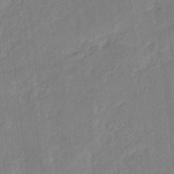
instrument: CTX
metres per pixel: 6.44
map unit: eHb
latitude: -30.0661
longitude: 65.8423
